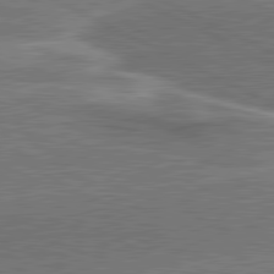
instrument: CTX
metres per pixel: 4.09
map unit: lApd
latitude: 81.1592
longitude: 141.2754
